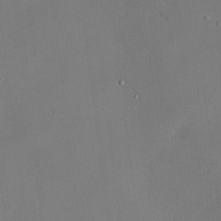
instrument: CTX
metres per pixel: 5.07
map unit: Hve
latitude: -10.3684
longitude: 176.2551
